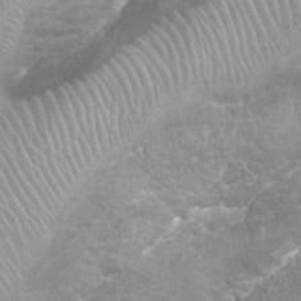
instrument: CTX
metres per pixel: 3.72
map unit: Nhu
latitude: 26.7057
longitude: -61.2726
